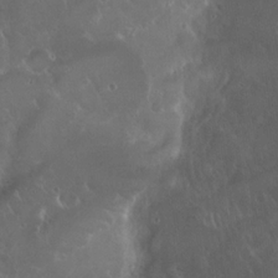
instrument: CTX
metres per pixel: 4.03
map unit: Hto
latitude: 19.7071
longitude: -57.7071
